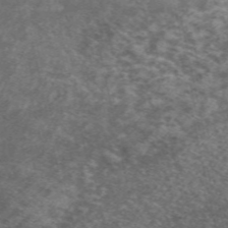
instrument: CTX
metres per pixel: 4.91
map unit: ANa
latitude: 49.3482
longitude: -72.5735
